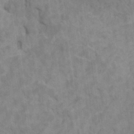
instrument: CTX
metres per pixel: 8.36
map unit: HNhu
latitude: 4.0633
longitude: -2.7246
